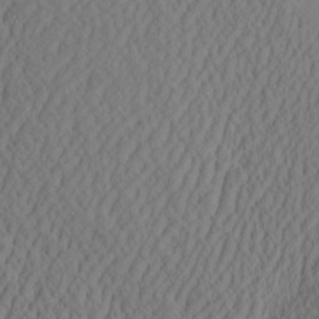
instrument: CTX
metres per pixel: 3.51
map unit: eHh
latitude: -2.9541
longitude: 16.7652
